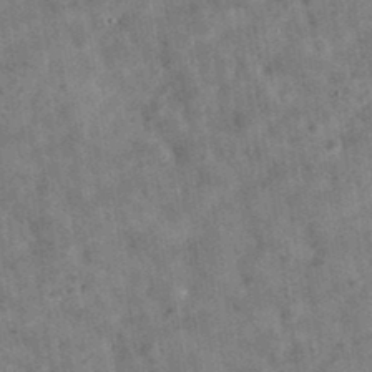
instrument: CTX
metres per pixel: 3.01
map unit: eAb
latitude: 35.5560
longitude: 116.0283
